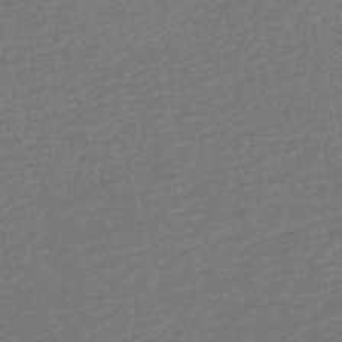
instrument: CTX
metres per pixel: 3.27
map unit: HNhu
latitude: -43.6154
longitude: 99.2187
